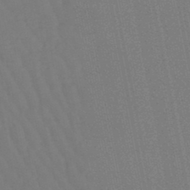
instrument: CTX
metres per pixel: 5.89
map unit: lHb
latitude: -46.9919
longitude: 77.8800
